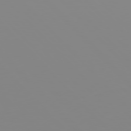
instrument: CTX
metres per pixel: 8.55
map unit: Hpe
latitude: 77.1403
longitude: -172.1766
